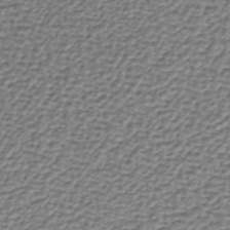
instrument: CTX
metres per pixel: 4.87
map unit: lHb
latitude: -36.9163
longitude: 58.9541
